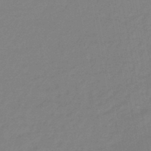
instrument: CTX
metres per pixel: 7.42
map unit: eHb
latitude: -45.8611
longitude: 86.6519
